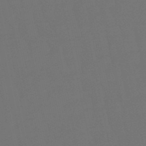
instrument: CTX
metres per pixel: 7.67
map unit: eHb
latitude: -50.3495
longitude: 78.9919
